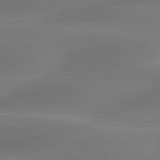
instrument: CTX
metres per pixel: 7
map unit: lApd
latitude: 79.9906
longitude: -88.6869
